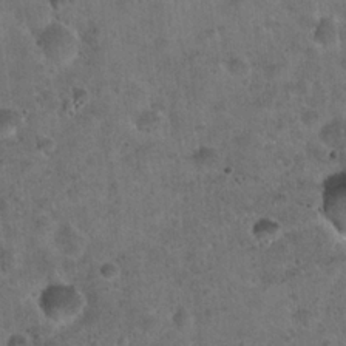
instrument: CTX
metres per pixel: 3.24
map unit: Hto
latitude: 22.5924
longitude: -53.2915
